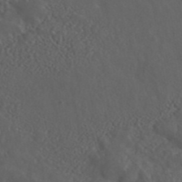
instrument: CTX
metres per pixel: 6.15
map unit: ANa
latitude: 44.1766
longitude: 23.7289
